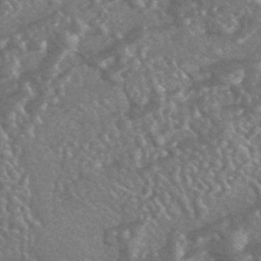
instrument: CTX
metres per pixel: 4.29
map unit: HNhu
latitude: -43.6910
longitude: 92.7274
